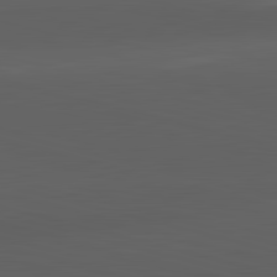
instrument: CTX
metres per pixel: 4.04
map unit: lApd
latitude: 83.6127
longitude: -132.0633
